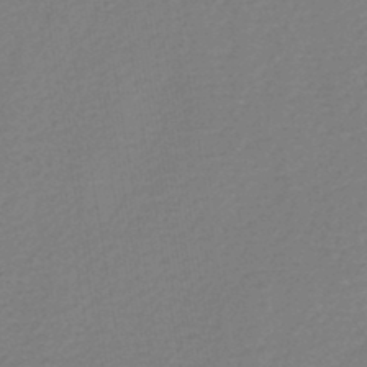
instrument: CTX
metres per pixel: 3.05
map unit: lHb
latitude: -43.6343
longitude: 78.9352
